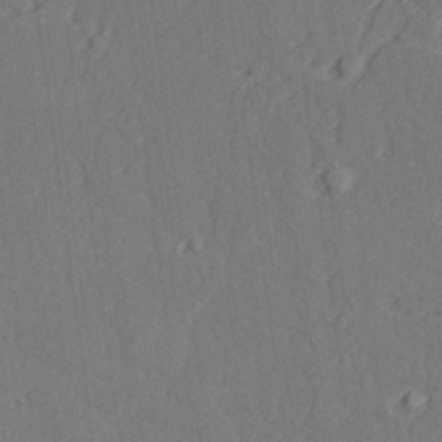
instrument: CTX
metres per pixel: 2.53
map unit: lAvf
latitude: 28.5168
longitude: -109.0458
